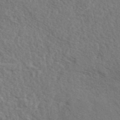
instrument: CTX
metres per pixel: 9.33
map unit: eAb
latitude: 43.7450
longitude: 112.9731
